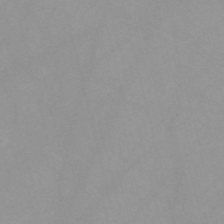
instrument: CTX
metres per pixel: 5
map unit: Nve
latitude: -57.3509
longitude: 59.4265
